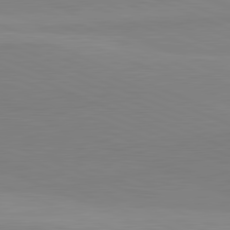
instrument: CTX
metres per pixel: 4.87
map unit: lApd
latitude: 81.8961
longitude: 138.0661
